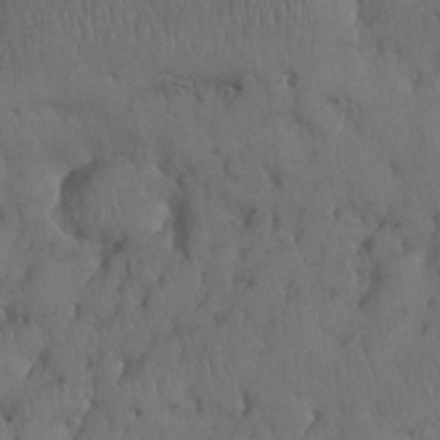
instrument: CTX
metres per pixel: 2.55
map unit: Nhu
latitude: 28.3278
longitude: -67.8583
